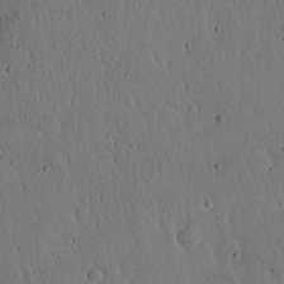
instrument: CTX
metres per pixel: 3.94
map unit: Hto
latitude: 18.1011
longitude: -59.5371
